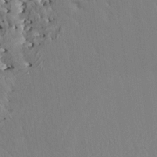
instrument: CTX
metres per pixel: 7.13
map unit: HNhu
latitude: 7.3104
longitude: -2.4412
